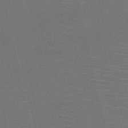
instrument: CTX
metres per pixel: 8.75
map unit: HNb
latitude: -47.2943
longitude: -41.3670
